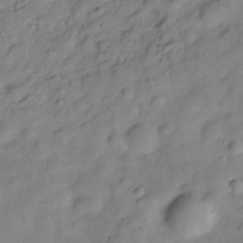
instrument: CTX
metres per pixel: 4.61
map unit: Hve
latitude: -28.8030
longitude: 93.2754
